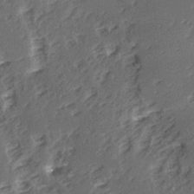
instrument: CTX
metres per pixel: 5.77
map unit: Ave
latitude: 15.2348
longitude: -104.1767
